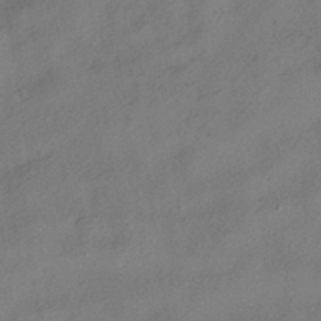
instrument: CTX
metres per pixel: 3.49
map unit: HNhu
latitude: -41.5777
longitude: 103.1620
